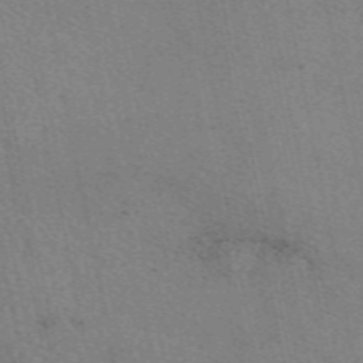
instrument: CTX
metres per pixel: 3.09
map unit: eAb
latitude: 50.8569
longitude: 109.4454
